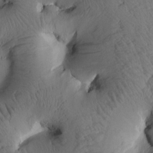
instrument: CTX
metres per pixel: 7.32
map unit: Htu
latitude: 2.5357
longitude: 177.8045
